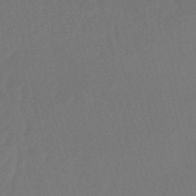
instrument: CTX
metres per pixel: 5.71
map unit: eHb
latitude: -51.1431
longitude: 77.4643
